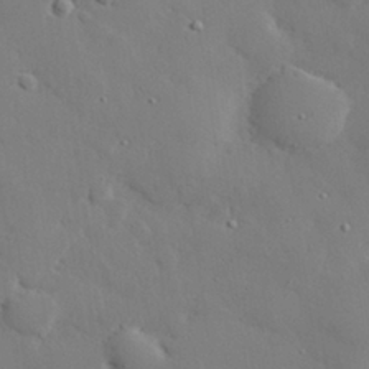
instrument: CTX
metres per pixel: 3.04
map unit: eHh
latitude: 29.1781
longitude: -81.7639
